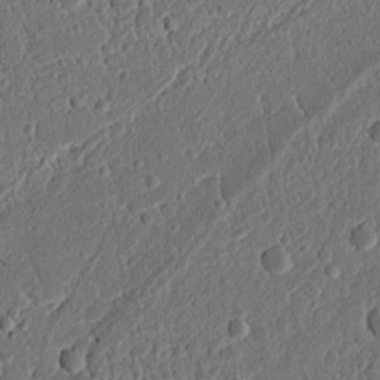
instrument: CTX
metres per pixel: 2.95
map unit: Ht
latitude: 11.6883
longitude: -75.5182
